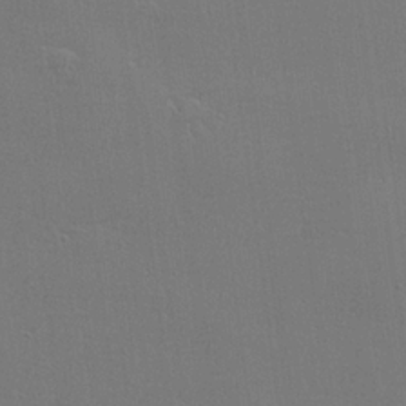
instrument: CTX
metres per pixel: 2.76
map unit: lHvf
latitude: 23.4426
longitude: 141.2943
